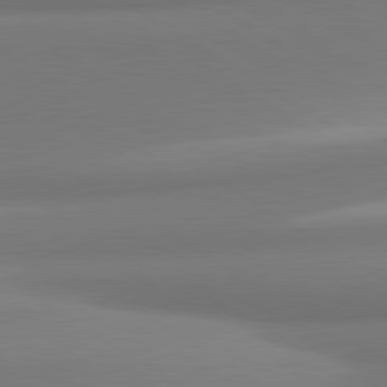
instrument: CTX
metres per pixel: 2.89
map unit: lApd
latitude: 80.2900
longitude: 175.4643
